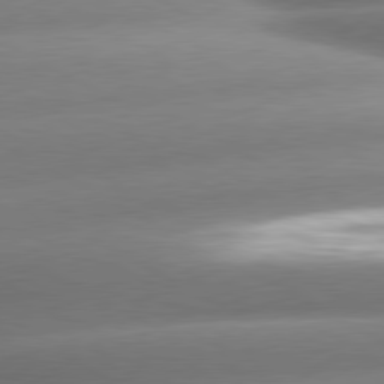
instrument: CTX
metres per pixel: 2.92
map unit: lApd
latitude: 80.0822
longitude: -159.0459
